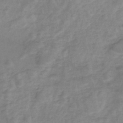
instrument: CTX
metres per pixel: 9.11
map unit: eHh
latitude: -45.1242
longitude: -29.8583
